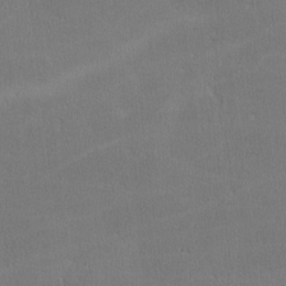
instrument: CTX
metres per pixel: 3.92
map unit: lHvf
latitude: -11.3510
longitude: -101.1970
